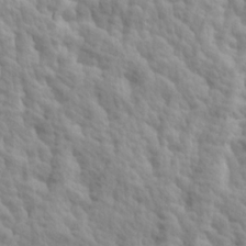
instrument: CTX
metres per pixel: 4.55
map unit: Ave
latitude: 14.6113
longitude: -135.4804
